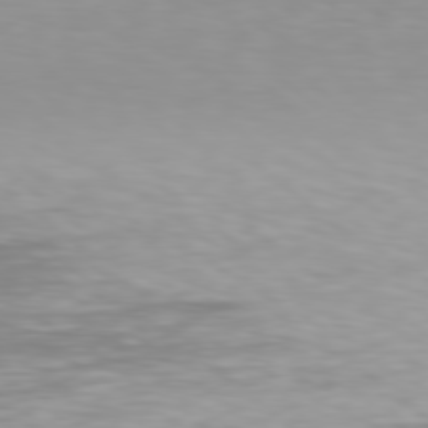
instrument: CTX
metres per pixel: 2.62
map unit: Hpe
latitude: 78.2145
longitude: -135.8205
